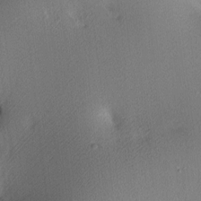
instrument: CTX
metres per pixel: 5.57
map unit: lAa
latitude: 3.6883
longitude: -116.2712
